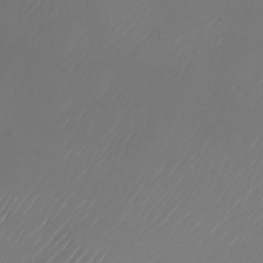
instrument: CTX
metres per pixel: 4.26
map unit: Nhu
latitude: -27.4076
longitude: -72.3279
